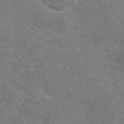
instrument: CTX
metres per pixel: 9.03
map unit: eAb
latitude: 46.3090
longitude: 106.1795
